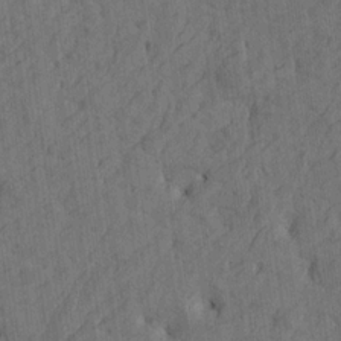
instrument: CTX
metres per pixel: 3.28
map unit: Htu
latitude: -5.0864
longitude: -177.4048
